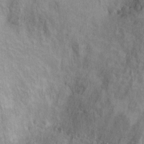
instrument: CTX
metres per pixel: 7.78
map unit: Ht
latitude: 5.5938
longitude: -37.0459
